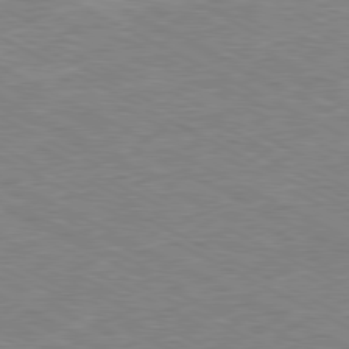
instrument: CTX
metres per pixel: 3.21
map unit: Ap
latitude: -80.8597
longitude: -76.2900
